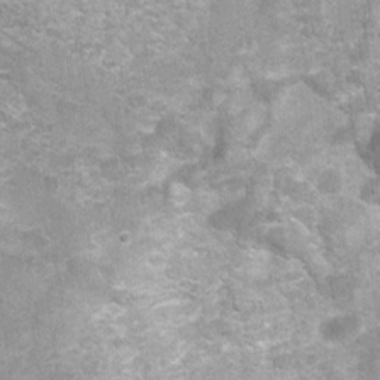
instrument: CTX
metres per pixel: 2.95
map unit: Nhu
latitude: 1.2914
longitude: -17.5560
